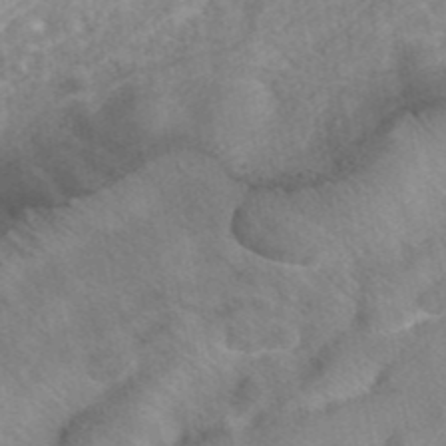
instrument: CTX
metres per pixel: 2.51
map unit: eAb
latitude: 44.5357
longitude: 106.3873
